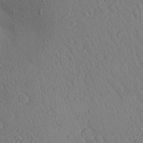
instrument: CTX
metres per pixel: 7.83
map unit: Aa
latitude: 23.9339
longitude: -146.7436
